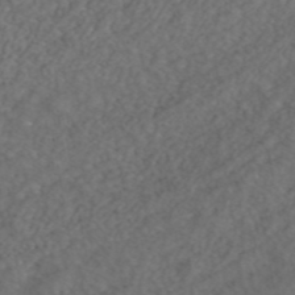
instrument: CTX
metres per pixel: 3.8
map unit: ANa
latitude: 43.5560
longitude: 29.8045
